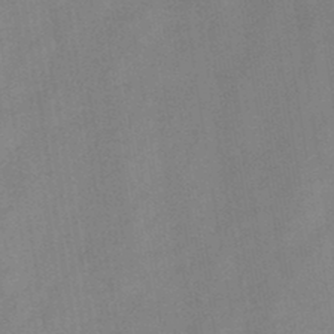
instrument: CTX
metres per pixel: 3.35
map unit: HNb
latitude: -45.0486
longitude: -38.3089
